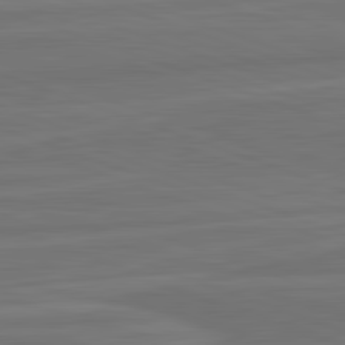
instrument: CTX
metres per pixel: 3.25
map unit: lApd
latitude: 82.4034
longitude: -175.9150
